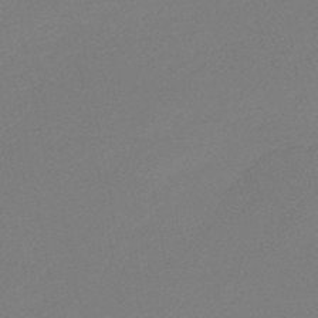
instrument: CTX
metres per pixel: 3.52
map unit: eHb
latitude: -45.1242
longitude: 85.9556
